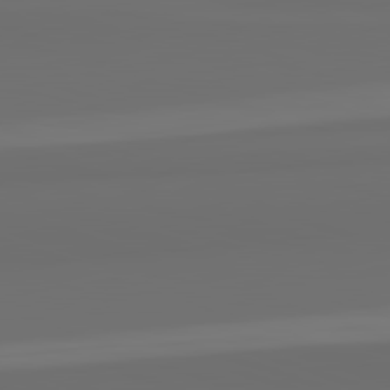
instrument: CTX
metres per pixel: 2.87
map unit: lApd
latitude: 82.7057
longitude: 163.4832
